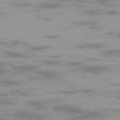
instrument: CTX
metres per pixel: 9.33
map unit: Ap
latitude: -75.5588
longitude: -75.7450
